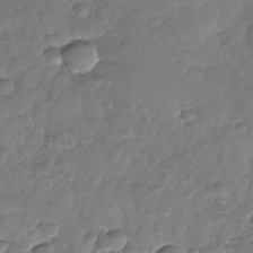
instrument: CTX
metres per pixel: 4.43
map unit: Nhu
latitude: -30.2172
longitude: -61.5182
